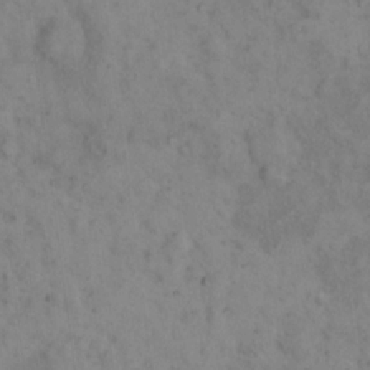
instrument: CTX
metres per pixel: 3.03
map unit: eHh
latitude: 17.8961
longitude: -63.8017
